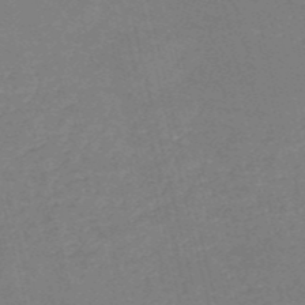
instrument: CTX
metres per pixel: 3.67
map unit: HNb
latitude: -53.5588
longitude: -37.1026
